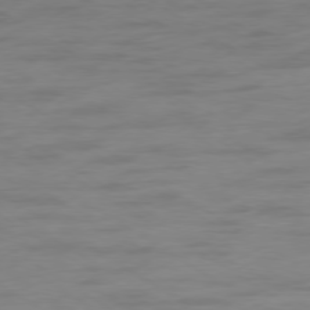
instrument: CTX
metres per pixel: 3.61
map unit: Ap
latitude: -79.2942
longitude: -63.7828
